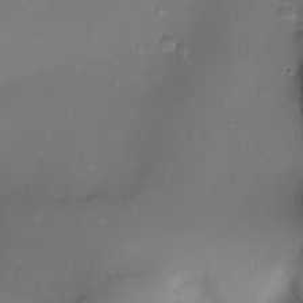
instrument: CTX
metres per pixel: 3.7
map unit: Ht
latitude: -18.3684
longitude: -44.8947
